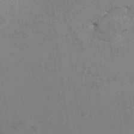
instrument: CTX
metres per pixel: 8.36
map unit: Ht
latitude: 10.3467
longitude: -32.5168
